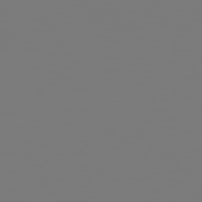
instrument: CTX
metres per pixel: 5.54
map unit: Hpe
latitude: 78.5357
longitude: -163.5938
